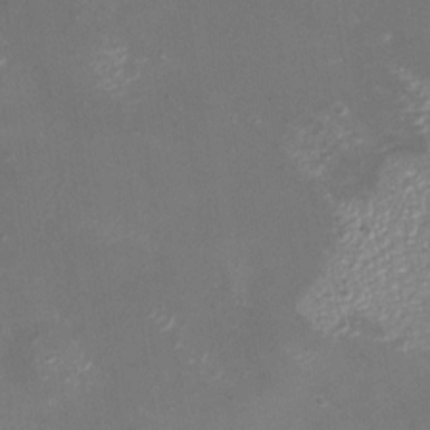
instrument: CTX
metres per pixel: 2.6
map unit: Nhu
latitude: -27.2564
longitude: -58.4412
